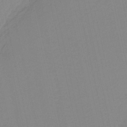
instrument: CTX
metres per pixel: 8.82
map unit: HNb
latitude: -36.7463
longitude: 56.4251
